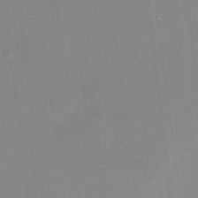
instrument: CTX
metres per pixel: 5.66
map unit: HNhu
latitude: 13.5182
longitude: 12.5763
